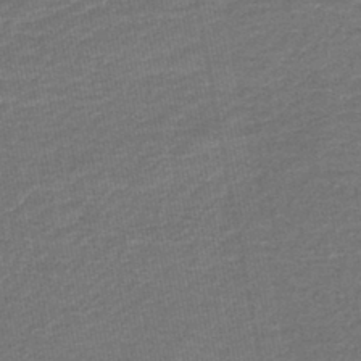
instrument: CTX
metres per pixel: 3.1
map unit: HNb
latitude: -43.7288
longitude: 51.1242
